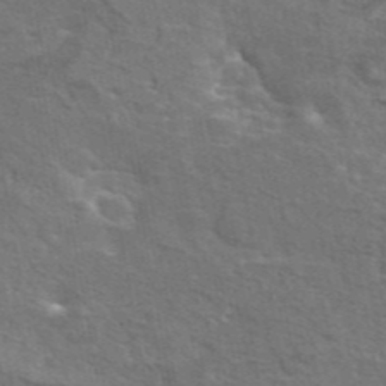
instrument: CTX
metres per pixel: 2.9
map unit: eAb
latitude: 45.1214
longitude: 107.6344
